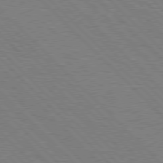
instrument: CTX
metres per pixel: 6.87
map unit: Hpe
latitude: 77.0836
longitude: -151.4804
